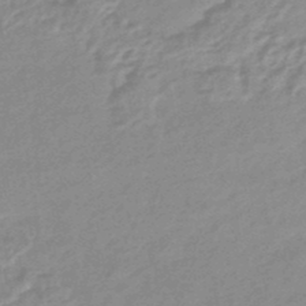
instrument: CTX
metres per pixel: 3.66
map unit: eHb
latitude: -45.3699
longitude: 89.4643
